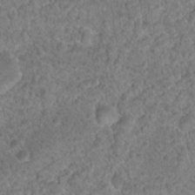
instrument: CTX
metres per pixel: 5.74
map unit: Hto
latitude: 18.7057
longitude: -40.4034
